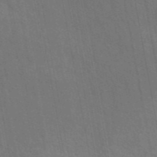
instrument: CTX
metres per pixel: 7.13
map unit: eAb
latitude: 43.4427
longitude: 113.4266
